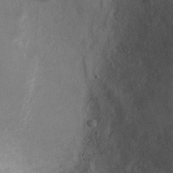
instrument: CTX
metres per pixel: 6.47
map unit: Ht
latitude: 1.6316
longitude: -19.6694
